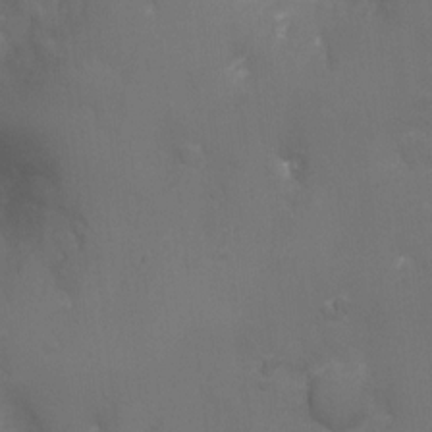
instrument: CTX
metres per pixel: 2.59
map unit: Ht
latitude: -6.8786
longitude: -21.4805
